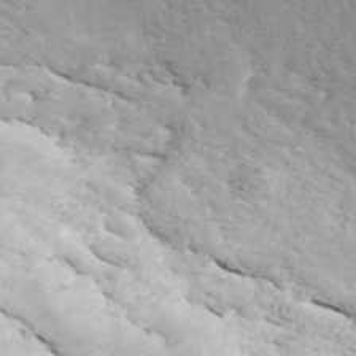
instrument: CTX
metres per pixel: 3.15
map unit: ANa
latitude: 44.4412
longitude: 47.3320
